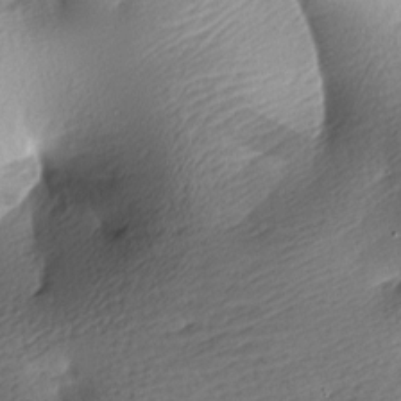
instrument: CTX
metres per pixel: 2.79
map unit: lAa
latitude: -8.9731
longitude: -126.9892
